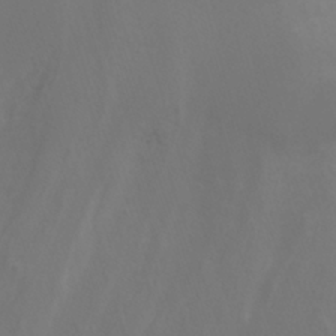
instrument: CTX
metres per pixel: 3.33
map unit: Nhu
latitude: -7.6533
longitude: -72.7436
